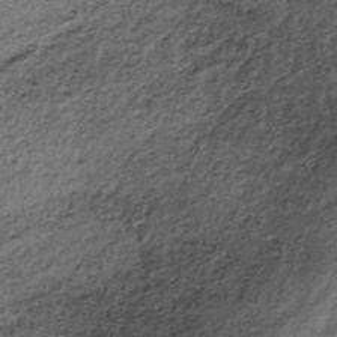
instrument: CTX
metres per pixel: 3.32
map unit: lHb
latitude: -39.1242
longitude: 66.4251
